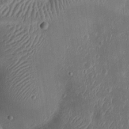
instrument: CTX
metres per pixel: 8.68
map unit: Ht
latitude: 11.4238
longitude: -75.0836
